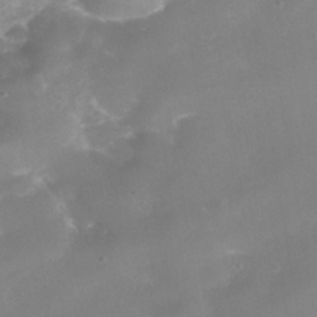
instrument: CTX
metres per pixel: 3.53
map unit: Nhe
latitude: -38.8219
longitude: -118.4601
